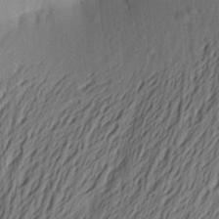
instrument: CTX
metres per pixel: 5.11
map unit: Aa
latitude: 22.1200
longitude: -148.6679
